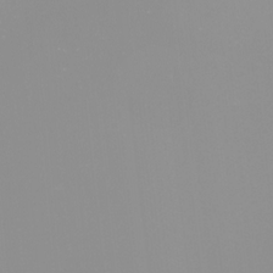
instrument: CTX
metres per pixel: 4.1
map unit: Nhu
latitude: -9.1998
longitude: -79.1026
